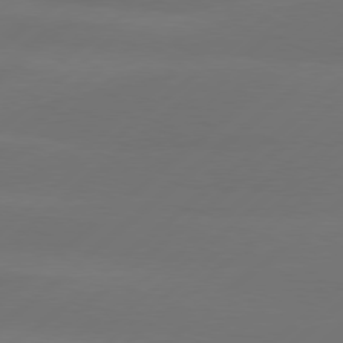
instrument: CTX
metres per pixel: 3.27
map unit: Hpe
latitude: 78.1200
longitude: -130.6491
